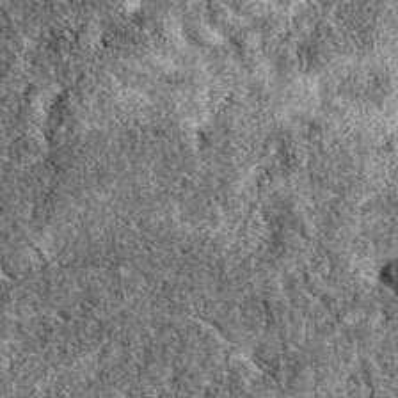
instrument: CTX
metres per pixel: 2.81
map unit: eAb
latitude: 38.3089
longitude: 111.8989
